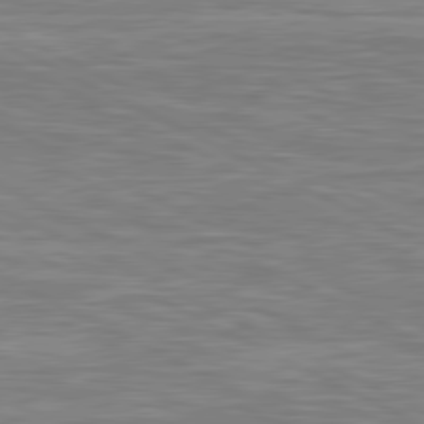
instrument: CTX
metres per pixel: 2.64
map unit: lApd
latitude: 80.8002
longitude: 172.1039
